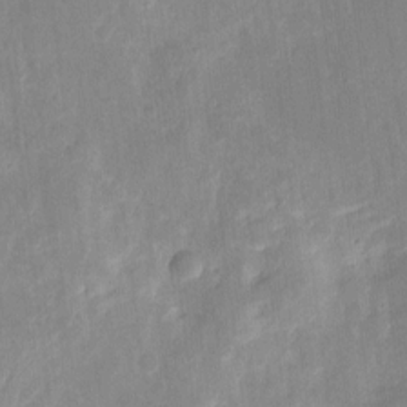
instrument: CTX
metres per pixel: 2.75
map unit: eHh
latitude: 8.0444
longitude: -70.9514
